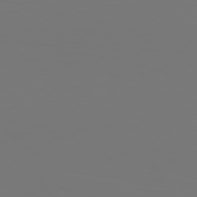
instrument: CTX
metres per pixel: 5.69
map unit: Hpe
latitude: 76.1766
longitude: -133.5182
